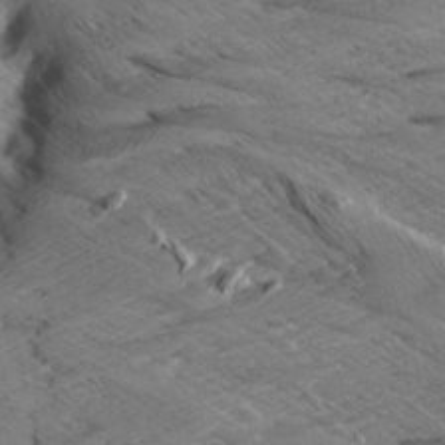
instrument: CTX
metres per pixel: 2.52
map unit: Aa
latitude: 8.9136
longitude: -140.3278
